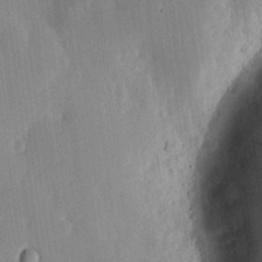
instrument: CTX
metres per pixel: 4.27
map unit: lHvf
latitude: 18.5168
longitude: -115.1970
